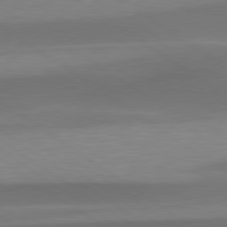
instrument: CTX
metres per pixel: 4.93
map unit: lApd
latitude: 79.4616
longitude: -94.7058
